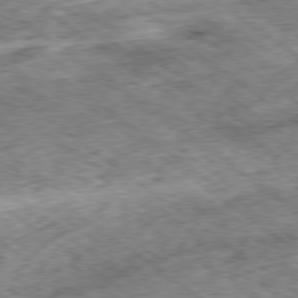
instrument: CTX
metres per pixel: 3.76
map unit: Hpe
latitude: -79.2565
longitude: 7.1809
